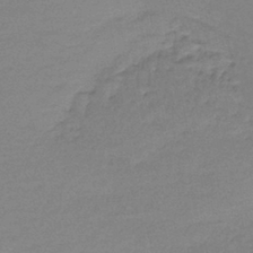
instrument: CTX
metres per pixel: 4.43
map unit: lHb
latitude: -42.8785
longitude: 59.3509
